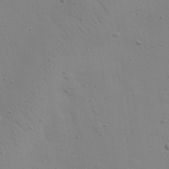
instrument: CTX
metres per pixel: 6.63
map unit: eHh
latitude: 24.5923
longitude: -69.8395
